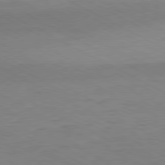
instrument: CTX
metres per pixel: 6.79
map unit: Hpe
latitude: -80.9353
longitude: 12.8597
